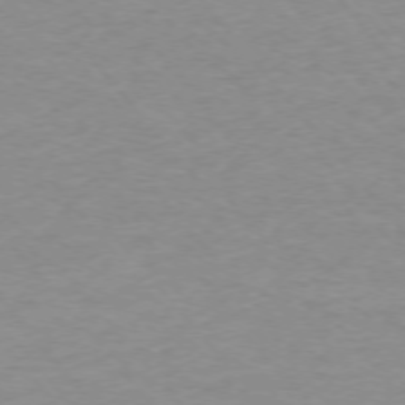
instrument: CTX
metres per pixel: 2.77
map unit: Ap
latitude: -75.5966
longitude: -81.2159
